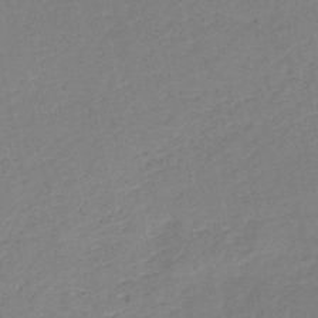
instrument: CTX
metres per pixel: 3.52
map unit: HNb
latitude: -52.6518
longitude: -42.1767
